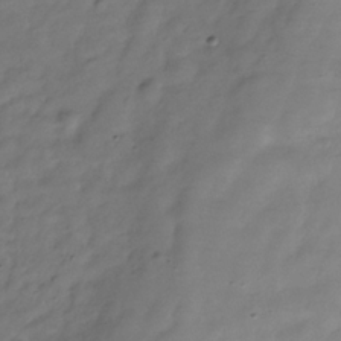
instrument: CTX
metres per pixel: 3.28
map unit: Hve
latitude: -31.8611
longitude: 91.6911
